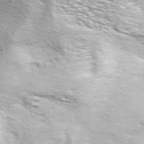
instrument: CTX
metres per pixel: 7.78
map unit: ANa
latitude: 48.8758
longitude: -75.3860
